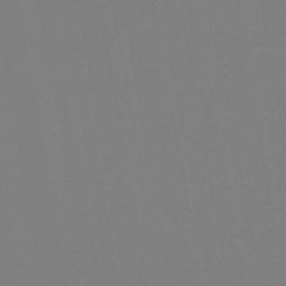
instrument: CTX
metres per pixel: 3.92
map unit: HNb
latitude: -46.1228
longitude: -44.5168
